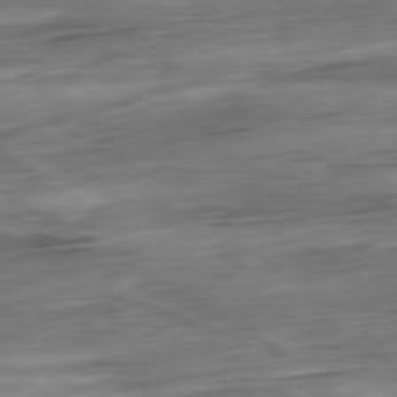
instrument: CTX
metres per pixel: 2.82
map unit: Ap
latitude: -80.7652
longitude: -68.4979
